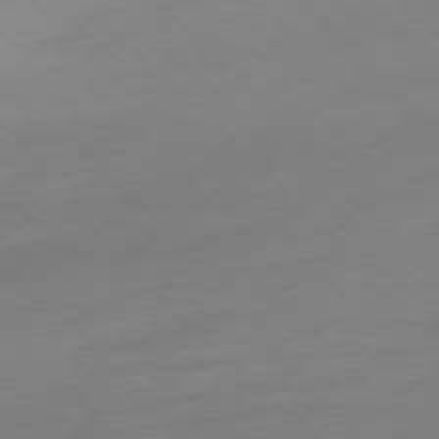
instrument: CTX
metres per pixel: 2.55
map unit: Ap
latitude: -77.1431
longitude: -63.1026
